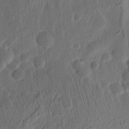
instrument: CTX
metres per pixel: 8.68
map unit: Ht
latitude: 11.2537
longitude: -75.3104
